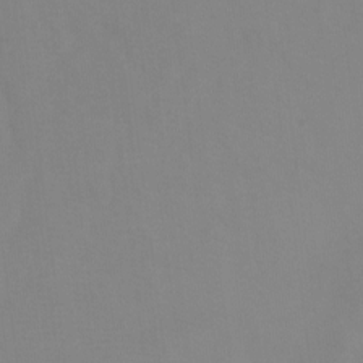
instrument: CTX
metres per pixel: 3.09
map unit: Ht
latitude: -4.0850
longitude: -27.8395
